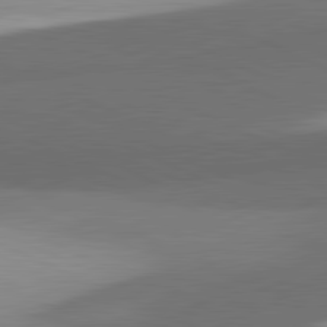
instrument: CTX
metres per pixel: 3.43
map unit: lApd
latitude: 81.6505
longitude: 138.4440
